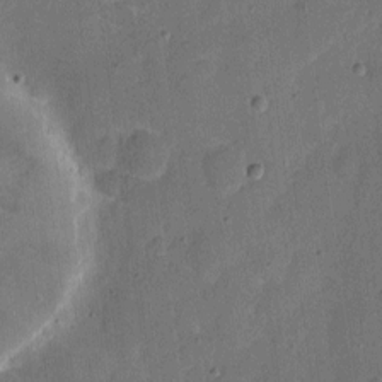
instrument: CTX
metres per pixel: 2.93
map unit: eHh
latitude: 5.0836
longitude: -66.8946
